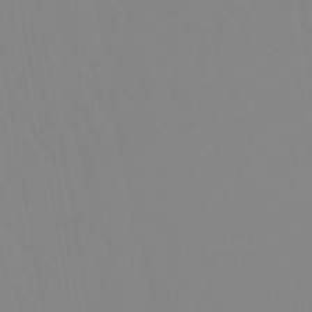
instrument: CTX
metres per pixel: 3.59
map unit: lHb
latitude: -49.6722
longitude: 74.3685
